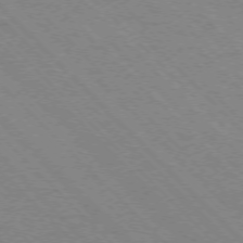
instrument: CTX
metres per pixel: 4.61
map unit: Ap
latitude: -75.5966
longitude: -80.5924
